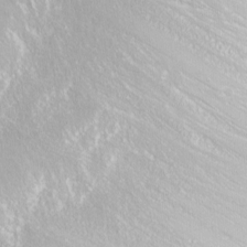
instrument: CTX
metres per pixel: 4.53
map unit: Nhu
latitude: -5.0108
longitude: -79.0648
